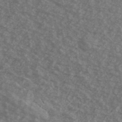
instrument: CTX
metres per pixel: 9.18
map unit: Ave
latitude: 40.8380
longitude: -109.4426
